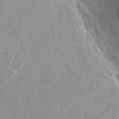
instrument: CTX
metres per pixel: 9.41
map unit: Nhu
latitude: -27.3698
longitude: -61.6505
